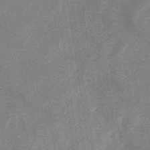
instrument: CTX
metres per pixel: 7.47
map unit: eHb
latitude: -34.0472
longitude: 73.1431
